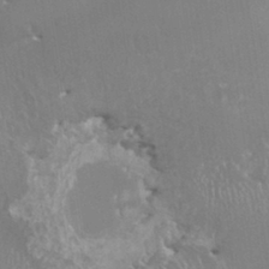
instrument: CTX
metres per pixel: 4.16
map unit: HNhu
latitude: -0.4251
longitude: 4.0283
